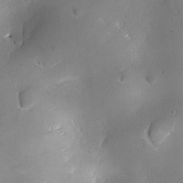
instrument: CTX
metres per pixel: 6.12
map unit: Ave
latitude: -10.1039
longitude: -122.0822
